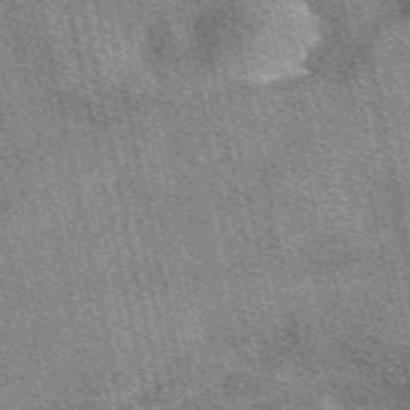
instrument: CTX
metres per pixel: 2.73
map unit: eAb
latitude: 49.8961
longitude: 114.5007
